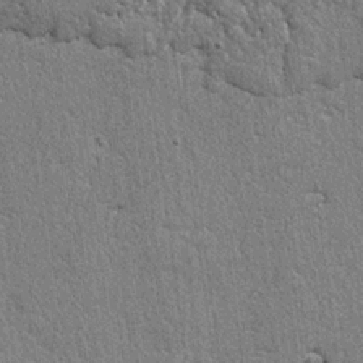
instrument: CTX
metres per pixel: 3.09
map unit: lAvf
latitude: -4.9352
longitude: -109.4804
